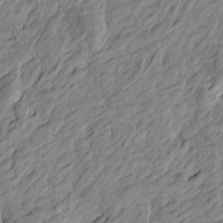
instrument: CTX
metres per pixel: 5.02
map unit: Htu
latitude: -4.0661
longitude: 179.8233
